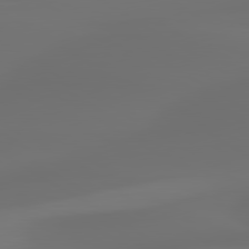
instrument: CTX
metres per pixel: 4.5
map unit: lApd
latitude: 80.1767
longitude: -85.2348
